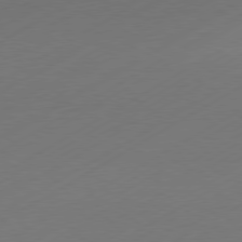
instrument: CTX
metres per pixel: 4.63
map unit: Hpe
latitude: -81.0676
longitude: 14.5385
